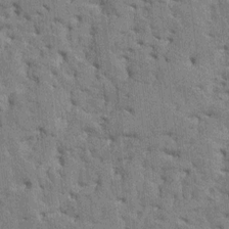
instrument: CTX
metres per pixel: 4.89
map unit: HNhu
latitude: 8.1389
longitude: -2.2711
